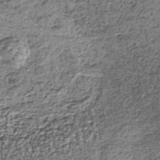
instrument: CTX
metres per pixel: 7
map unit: lHb
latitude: -37.7099
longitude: 65.3132
